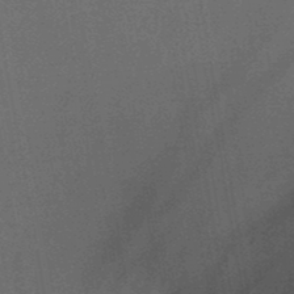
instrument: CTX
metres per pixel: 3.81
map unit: HNb
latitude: -47.2565
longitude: -39.9339
